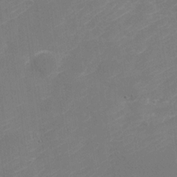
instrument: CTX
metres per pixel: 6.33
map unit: Nhu
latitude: -30.4629
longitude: -72.1578
